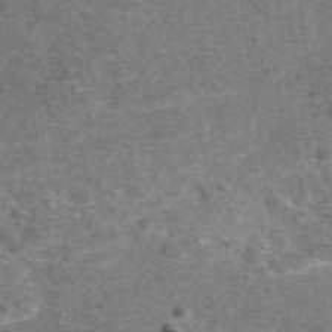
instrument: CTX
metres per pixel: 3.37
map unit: eAb
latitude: 48.0255
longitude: 115.4454
